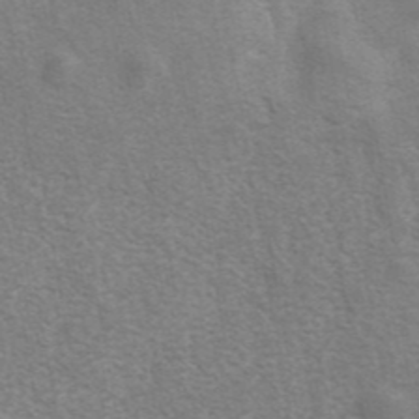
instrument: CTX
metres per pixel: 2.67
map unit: eAb
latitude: 41.4237
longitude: 105.8044
